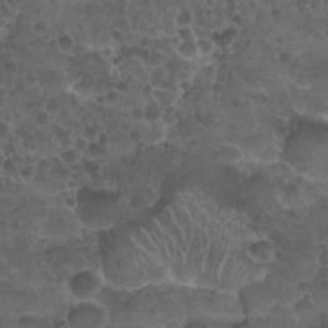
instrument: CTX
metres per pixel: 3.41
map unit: Nhu
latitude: 26.8002
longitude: -53.6505
